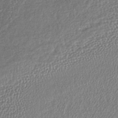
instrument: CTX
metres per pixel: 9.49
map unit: lHb
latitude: -40.1795
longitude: 70.8408
